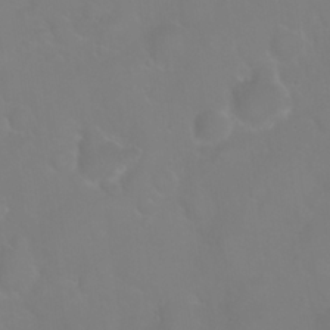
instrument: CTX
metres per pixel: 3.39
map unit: Nhu
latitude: 24.6301
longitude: -62.7624
